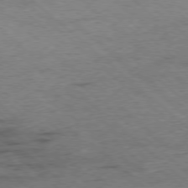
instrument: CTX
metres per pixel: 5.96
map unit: Ap
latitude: -78.3117
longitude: -50.5356
